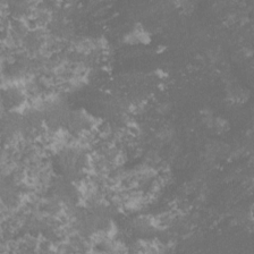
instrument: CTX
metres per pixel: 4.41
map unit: lHvf
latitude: -16.5763
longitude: -99.5749
